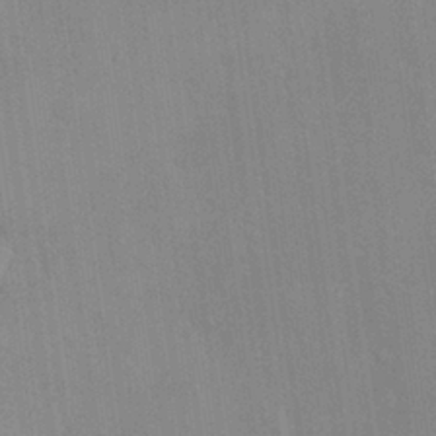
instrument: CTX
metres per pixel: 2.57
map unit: Hve
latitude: 26.2523
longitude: 150.8975
